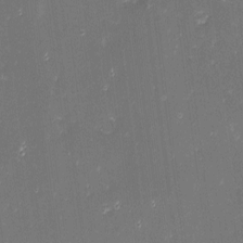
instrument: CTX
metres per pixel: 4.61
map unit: eHh
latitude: -3.0864
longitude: -86.1767
